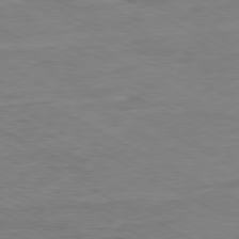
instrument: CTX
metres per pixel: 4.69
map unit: Ap
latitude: -80.4818
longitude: -76.8380
